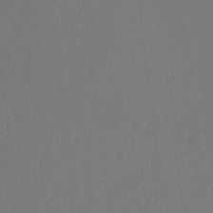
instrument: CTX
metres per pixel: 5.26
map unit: Hto
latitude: -10.7463
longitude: -37.8772
